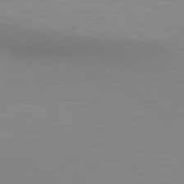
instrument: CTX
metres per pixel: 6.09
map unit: lApd
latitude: 80.3467
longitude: 130.7652
